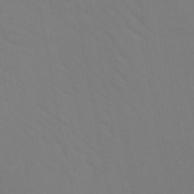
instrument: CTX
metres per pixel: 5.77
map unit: lHb
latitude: -45.8800
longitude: 66.3495
